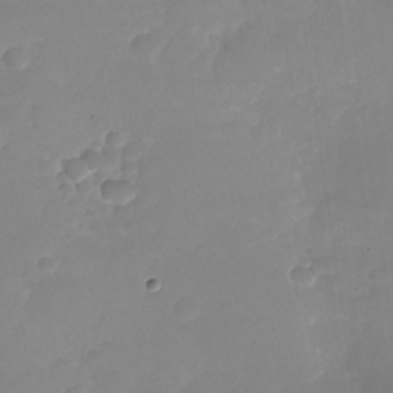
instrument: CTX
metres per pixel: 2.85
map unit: Nhu
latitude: -26.7652
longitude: -71.4993
